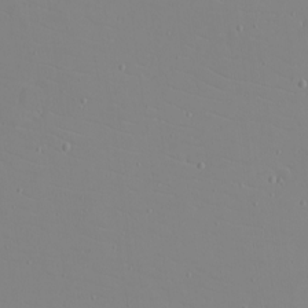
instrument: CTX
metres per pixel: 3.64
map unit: eHh
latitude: -5.2187
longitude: -81.5938
